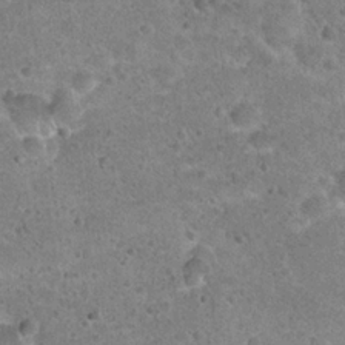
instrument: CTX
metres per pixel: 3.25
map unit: Hto
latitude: 22.1389
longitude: -49.3482
